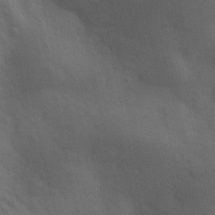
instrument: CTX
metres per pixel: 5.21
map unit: Ave
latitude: 0.3656
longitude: -113.0647
